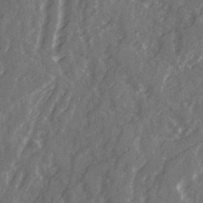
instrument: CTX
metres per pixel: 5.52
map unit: Ave
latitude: 21.5182
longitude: -132.1956
